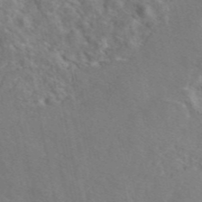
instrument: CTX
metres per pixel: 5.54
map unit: eAb
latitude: 46.1956
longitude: 110.5384
